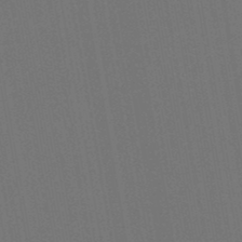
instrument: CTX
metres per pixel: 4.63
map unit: lHb
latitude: -47.6344
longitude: 73.3320
